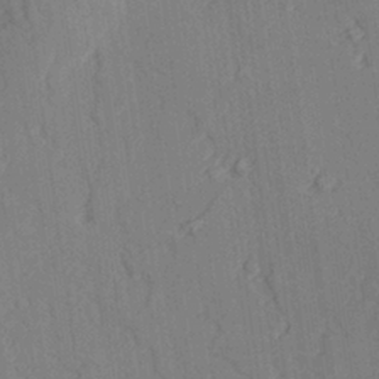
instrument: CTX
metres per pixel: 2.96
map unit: lAvf
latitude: 28.8947
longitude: -109.2914
